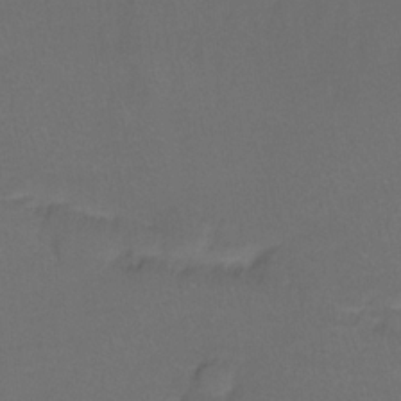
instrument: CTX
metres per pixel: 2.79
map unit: Hto
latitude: -11.2187
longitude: -38.8758
